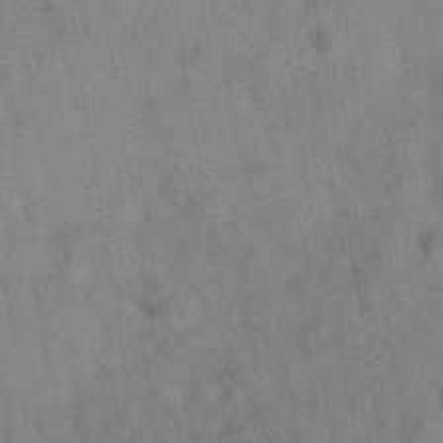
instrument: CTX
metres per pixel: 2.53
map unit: eAb
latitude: 34.9513
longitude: 108.0661
